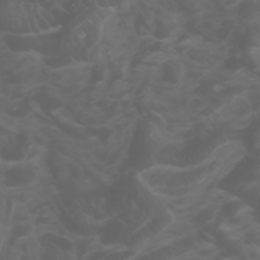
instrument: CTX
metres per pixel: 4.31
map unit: Htu
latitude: -0.9731
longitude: -76.9324
